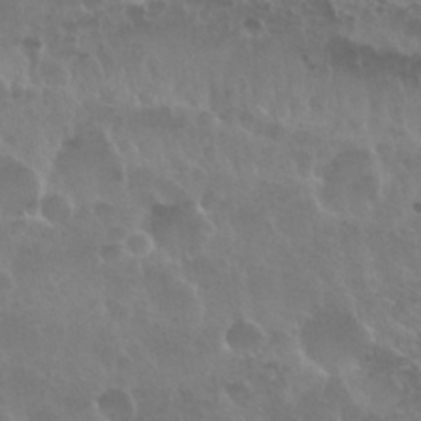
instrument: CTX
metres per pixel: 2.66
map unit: Nhu
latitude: 29.4426
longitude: -55.3670
